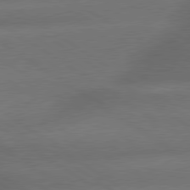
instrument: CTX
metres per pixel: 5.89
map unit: lApd
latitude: 79.7450
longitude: -154.0444
